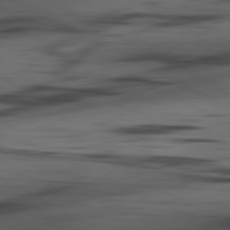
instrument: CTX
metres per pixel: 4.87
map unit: lApd
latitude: 80.6868
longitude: -84.9703
